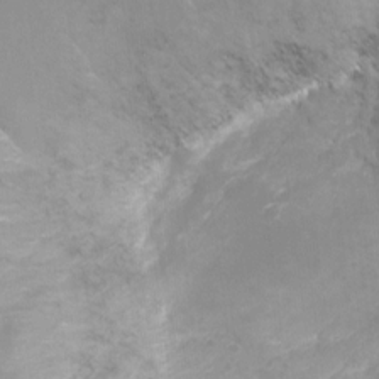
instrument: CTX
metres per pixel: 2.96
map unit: Ht
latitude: -8.3495
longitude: -24.8946
